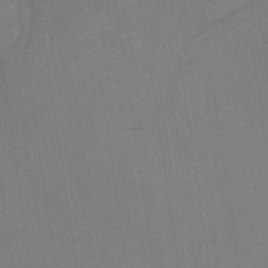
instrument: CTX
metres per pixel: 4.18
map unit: lHb
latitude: -35.2943
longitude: 66.8408
